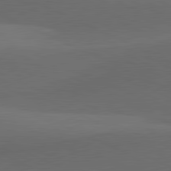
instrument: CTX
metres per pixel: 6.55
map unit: lApd
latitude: 81.4426
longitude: 138.9353
